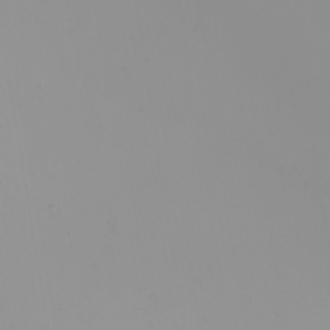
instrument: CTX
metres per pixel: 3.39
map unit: Nhu
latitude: -0.2173
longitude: -75.4426
